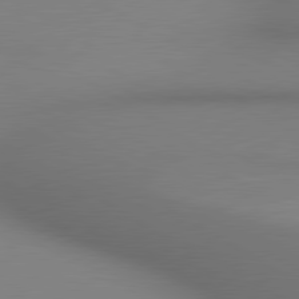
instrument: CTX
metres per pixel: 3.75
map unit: lApd
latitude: 80.3845
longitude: 133.9745
